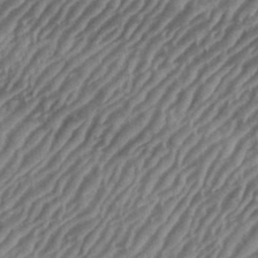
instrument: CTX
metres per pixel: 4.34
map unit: eHh
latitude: 35.9906
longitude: -134.3656
